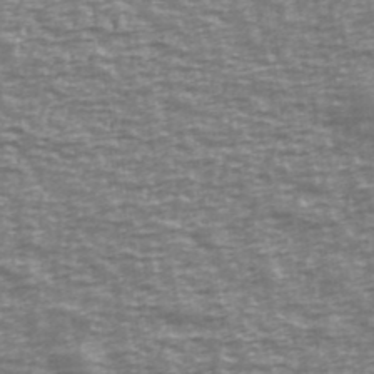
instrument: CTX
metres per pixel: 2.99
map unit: Ave
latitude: 40.1388
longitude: -113.4615
